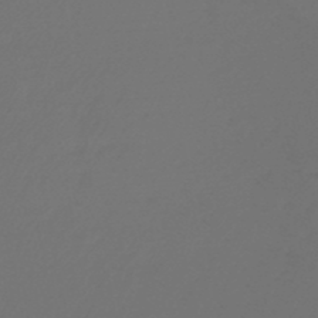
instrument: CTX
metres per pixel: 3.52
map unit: lHb
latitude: -47.8611
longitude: 61.8044
